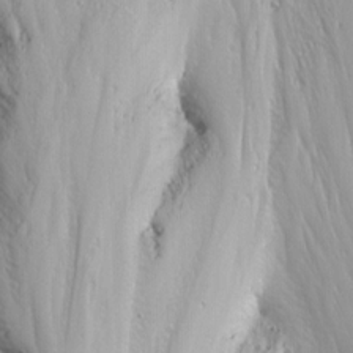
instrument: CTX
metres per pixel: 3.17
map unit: Nhu
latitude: -7.0297
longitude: -65.0836
